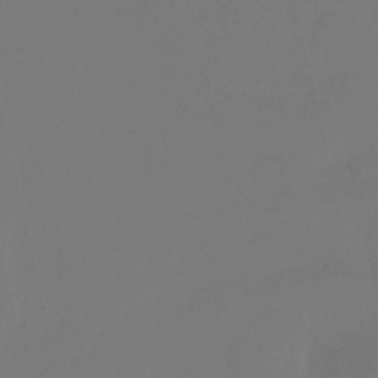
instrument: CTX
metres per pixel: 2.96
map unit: HNhu
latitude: -28.6141
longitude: 66.9731
